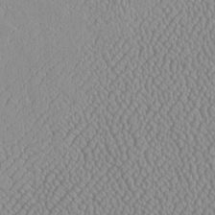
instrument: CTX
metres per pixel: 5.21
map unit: Htu
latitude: -6.7841
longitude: 156.3117
